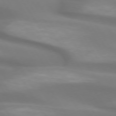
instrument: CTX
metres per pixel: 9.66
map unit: lApd
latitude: 73.9151
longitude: -50.2333
